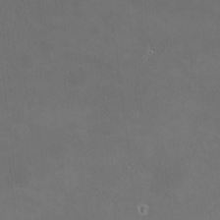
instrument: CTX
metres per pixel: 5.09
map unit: HNhu
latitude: 7.9717
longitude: 10.5574
